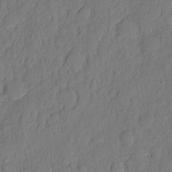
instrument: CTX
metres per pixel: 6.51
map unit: eHh
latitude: 6.4034
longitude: -74.8002
